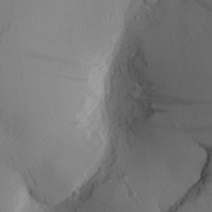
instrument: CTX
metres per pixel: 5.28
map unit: Aa
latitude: 30.8002
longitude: -141.4615
